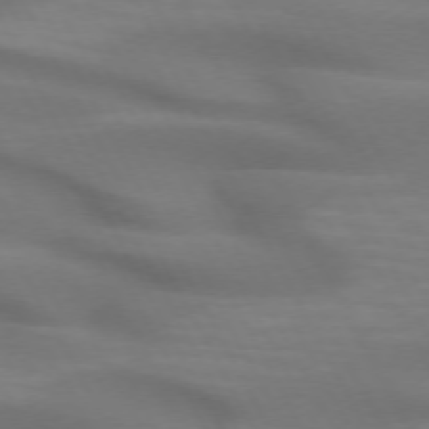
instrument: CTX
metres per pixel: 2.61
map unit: lApd
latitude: 72.3090
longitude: -49.1781
